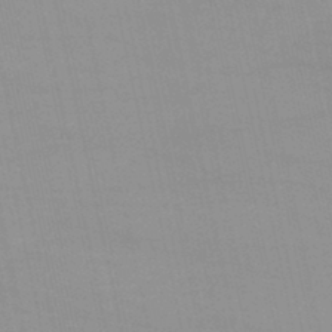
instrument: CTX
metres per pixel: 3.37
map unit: lHb
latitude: -45.7289
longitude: 70.1795
